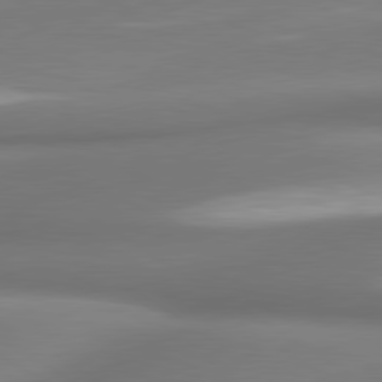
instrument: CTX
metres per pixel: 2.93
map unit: lApd
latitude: 80.1011
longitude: 179.4076
